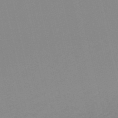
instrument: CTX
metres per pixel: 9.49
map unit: HNb
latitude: -56.0661
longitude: -42.2712
